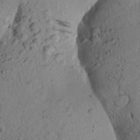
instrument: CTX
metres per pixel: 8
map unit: Aa
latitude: 23.7261
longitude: -148.1767
